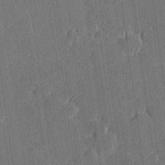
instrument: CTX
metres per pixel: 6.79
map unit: Hve
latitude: 27.1025
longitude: 144.5196
